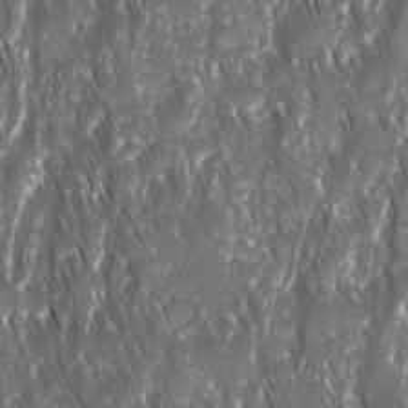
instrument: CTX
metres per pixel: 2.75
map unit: Ave
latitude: 15.1781
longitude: -134.0633
